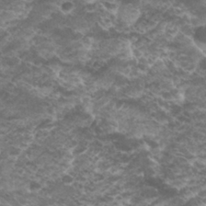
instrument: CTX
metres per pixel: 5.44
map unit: Hto
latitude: 29.6694
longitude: -45.6694
